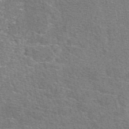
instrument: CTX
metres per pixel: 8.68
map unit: eAb
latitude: 49.4237
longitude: 114.7463
